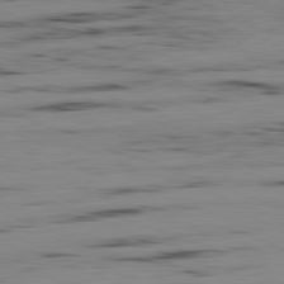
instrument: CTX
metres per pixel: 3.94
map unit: Ap
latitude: -82.1606
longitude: -74.5546
